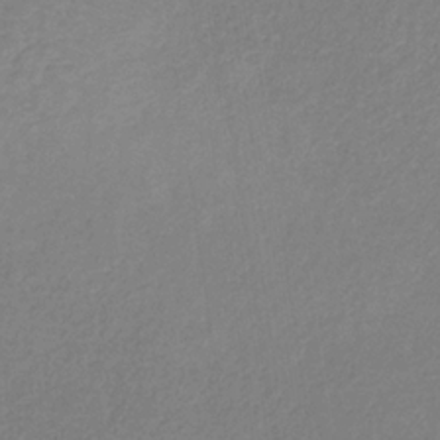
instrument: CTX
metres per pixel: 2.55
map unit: HNb
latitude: -34.2173
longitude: 54.9731
